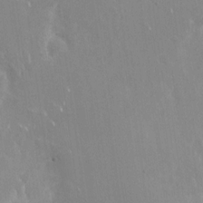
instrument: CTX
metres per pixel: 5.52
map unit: Nhu
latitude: -27.8422
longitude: -79.4616
